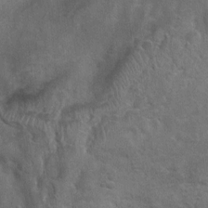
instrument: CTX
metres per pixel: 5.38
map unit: Ht
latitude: 4.0444
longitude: -21.3481
